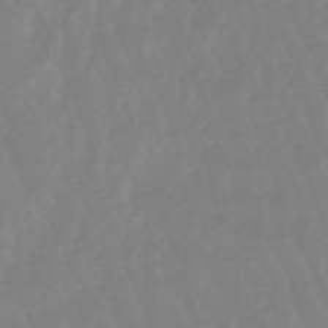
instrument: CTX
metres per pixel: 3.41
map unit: lHb
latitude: -48.9353
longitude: 77.7100
